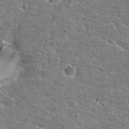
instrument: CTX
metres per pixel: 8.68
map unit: Hto
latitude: 25.8583
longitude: -47.6883
